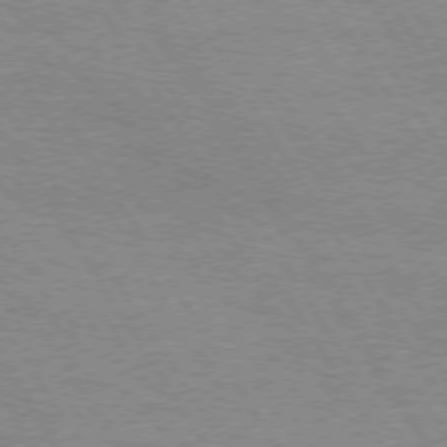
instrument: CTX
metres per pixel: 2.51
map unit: Hpe
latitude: 73.1593
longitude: -143.6127
